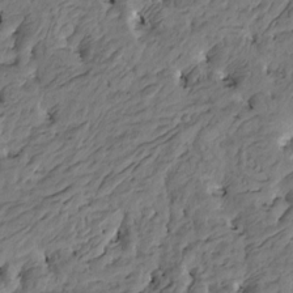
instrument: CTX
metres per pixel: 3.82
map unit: Htu
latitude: -5.5588
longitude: -177.9906
